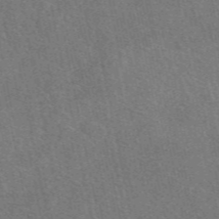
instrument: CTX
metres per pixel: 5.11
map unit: eAb
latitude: 48.3467
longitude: 115.4832
